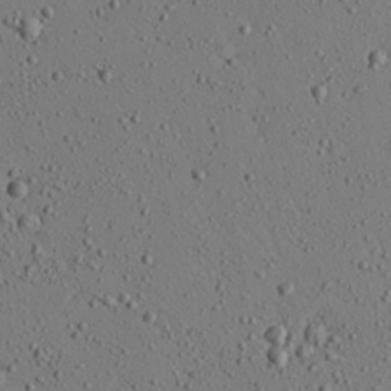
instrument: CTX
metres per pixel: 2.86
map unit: Aa
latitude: 22.4223
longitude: -140.1955
